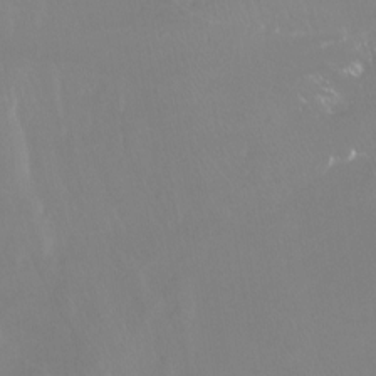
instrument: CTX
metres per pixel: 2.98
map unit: Htu
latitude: -12.3873
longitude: -46.0255
